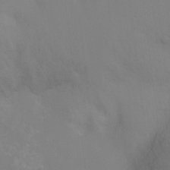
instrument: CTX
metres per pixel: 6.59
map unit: Ht
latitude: -9.8422
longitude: -31.9339
